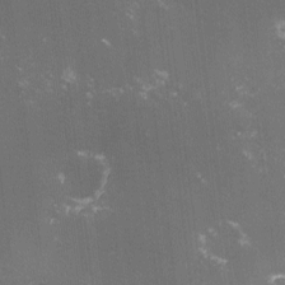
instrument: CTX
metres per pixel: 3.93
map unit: lHvf
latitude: -13.6155
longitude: -101.5938
